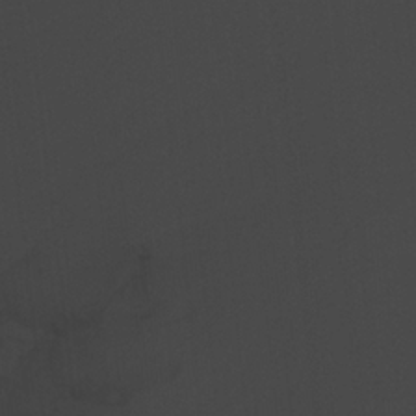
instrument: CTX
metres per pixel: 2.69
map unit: lHvf
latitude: 21.9150
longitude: 141.9178
